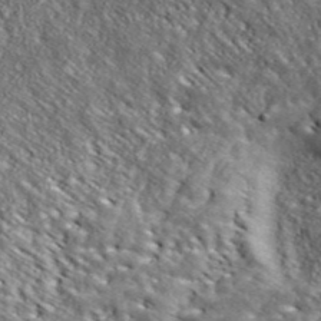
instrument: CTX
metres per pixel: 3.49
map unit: ANa
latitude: 44.3278
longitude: -85.5938
